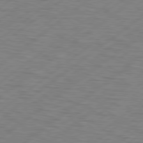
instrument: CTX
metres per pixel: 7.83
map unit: Hpe
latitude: 78.7435
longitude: -120.2334
